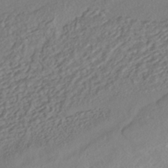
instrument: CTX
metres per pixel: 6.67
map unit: HNhu
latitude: -41.5210
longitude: 108.2361
